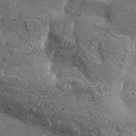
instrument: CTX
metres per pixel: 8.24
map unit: Aa
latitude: 33.0081
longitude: -134.3089
